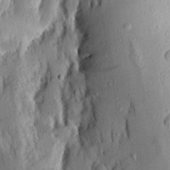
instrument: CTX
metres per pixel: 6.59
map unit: Aa
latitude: 14.0444
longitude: -144.4034
